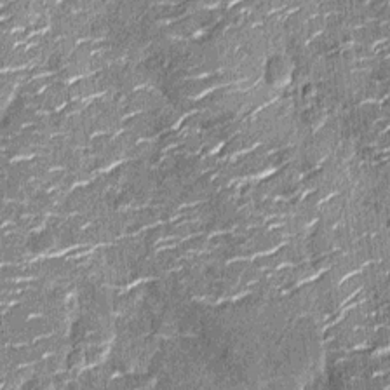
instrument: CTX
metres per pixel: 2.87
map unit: Nhu
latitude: -14.1795
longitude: -23.2348
